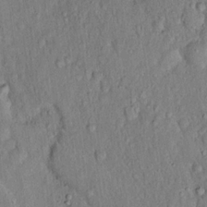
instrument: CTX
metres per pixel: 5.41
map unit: eHh
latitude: 18.7624
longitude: -61.7260
